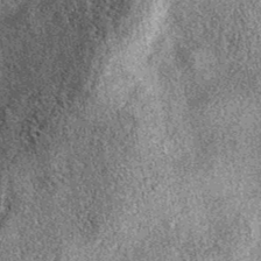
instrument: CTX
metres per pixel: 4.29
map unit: eAb
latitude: 38.3656
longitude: 108.3495
